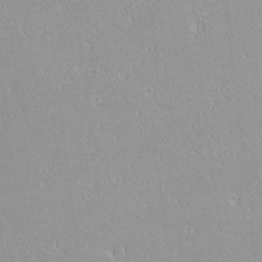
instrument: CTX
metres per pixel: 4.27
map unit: lHvf
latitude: -12.4251
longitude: -104.9136
